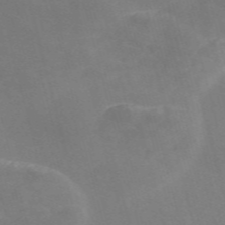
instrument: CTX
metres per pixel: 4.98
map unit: Nve
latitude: -57.9745
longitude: 57.0297
